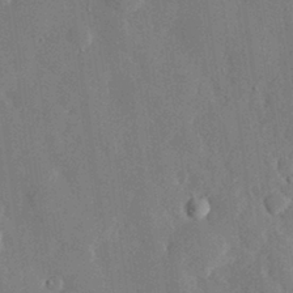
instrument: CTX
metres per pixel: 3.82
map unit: eHh
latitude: 29.7072
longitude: -81.0836
